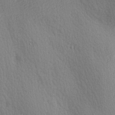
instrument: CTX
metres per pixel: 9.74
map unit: lAa
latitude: 3.7260
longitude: -112.1956
